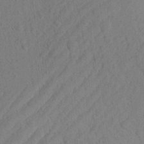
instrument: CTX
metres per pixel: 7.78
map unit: Aa
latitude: 23.8394
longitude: -143.6505
